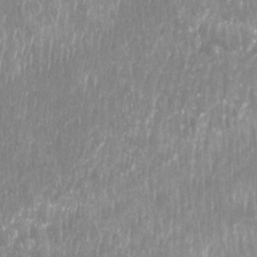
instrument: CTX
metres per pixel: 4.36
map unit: Htu
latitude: -9.3132
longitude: -75.7639
